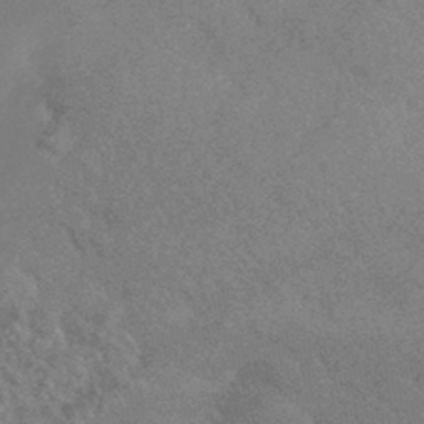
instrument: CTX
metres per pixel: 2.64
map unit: HNhu
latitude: -42.9352
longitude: 92.5196
